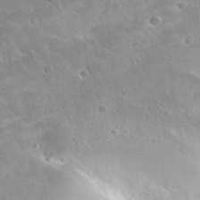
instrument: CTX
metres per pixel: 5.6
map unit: Nhu
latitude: 30.7247
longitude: -54.4790
